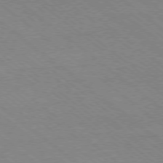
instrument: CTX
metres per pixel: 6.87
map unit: Ap
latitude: -78.4440
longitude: -83.4615
